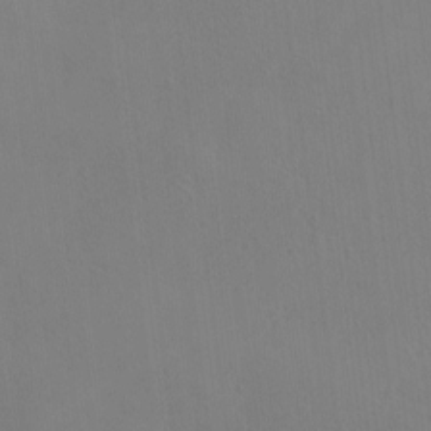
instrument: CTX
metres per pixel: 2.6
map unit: eHh
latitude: -3.1809
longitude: 19.4643
